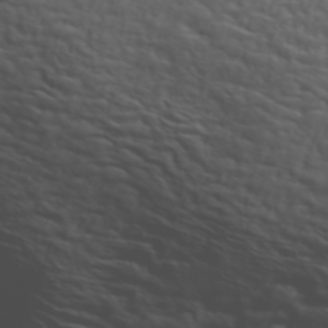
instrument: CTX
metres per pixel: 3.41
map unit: ANa
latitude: 45.4804
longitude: -83.7827
